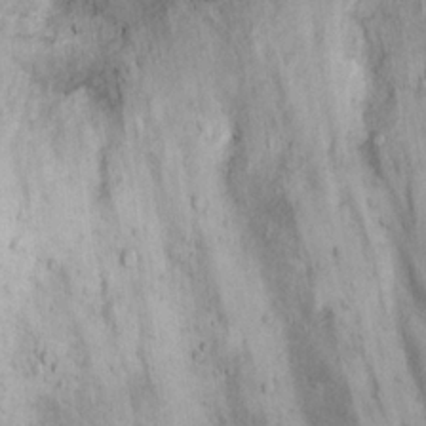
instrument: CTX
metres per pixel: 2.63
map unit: Nhu
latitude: 22.2900
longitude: -69.7450
